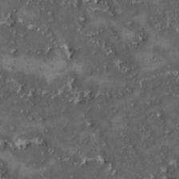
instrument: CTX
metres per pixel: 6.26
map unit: Ave
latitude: -9.5966
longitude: -116.5357
